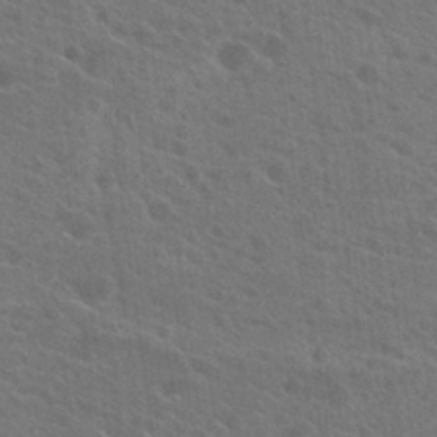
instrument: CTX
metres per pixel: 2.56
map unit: Hto
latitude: 23.4048
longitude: -39.5749
